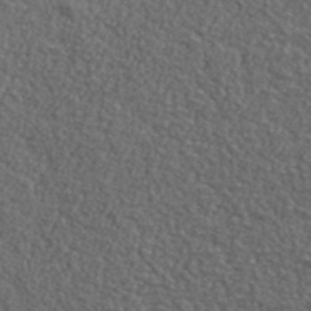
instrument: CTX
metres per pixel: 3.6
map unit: lHvf
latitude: 38.6868
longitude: -87.4804
